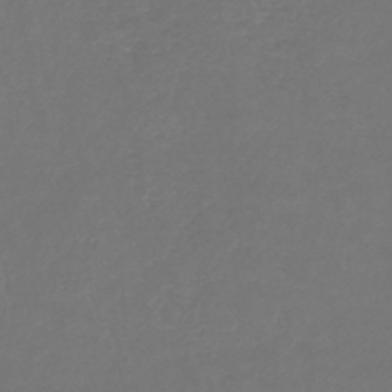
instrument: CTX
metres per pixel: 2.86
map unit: lHb
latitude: -45.5399
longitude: 76.4629
